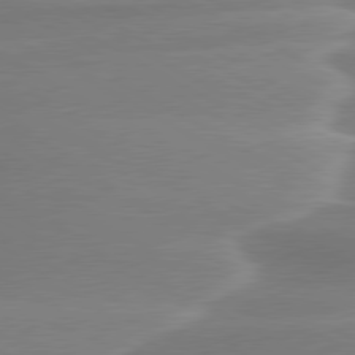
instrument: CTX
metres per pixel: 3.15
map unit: lApd
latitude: 79.6694
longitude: -114.6112
